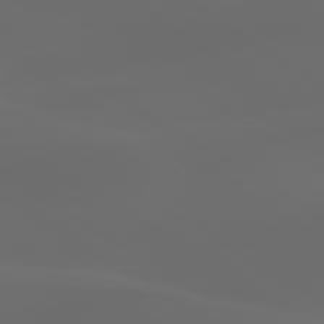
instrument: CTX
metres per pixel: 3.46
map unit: lApd
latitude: 80.0255
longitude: -91.2915
